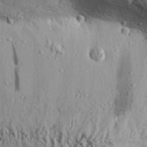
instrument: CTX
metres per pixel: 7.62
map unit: Aa
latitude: 32.1767
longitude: -134.9702
